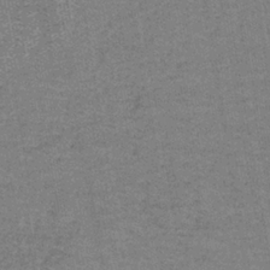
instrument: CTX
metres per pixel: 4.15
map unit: eAb
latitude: -36.3306
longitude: 51.7100
